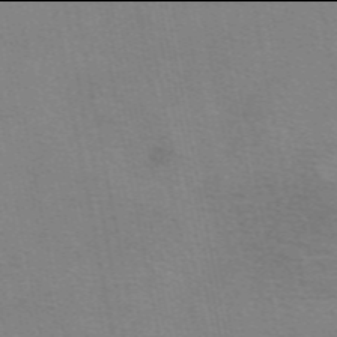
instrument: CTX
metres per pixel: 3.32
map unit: eAb
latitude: 49.9906
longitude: 105.1242
